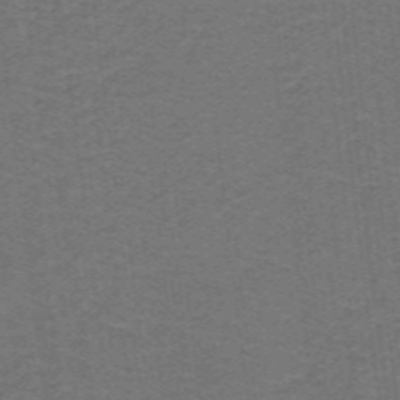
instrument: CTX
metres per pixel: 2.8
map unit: lHb
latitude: -42.9163
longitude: 54.2929
